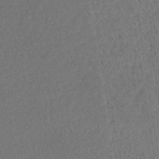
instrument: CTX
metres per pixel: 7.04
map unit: lHb
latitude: -39.5021
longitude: 62.3873
